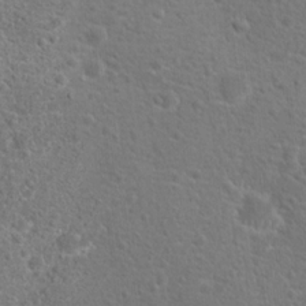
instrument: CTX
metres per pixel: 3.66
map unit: Hto
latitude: 18.0444
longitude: -42.4223
